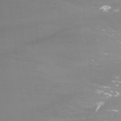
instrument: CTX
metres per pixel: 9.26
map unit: Nhu
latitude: -10.0661
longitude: -69.6883
